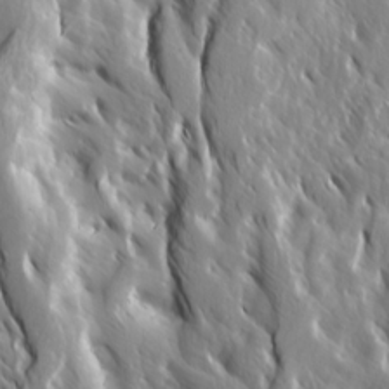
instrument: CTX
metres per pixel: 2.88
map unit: Ave
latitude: 15.0648
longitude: -132.8002
